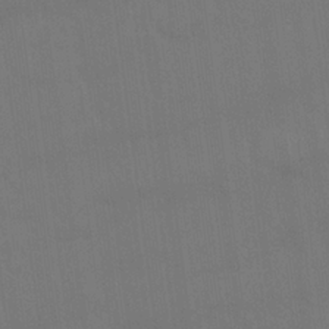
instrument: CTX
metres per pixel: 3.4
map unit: Nhu
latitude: 23.2159
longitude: -62.9514
